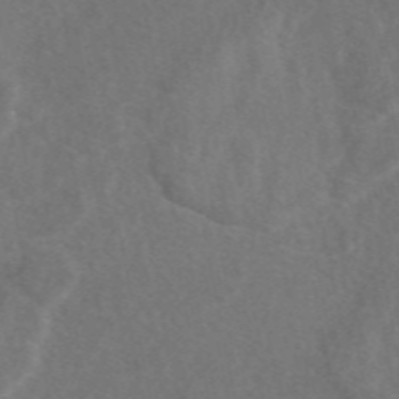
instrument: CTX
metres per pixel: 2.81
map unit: eAb
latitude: 48.1389
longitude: 118.7463
